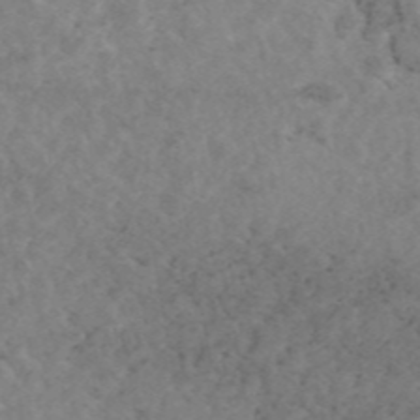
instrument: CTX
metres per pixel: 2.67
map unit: eAb
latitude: 44.9513
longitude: 115.3321
